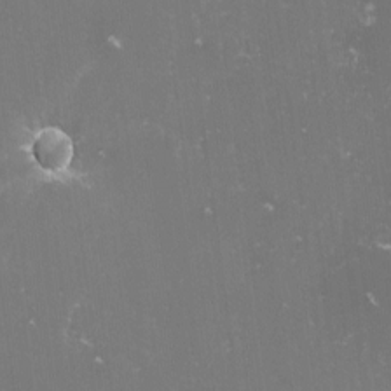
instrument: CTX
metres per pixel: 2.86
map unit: lHvf
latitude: -15.1243
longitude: -101.2348
